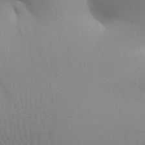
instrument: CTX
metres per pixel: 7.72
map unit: Aa
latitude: 31.6505
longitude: -141.2159
